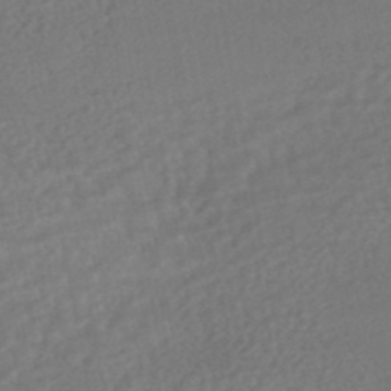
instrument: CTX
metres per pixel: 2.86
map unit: HNhu
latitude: -46.7463
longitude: 96.2740
